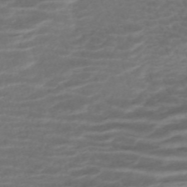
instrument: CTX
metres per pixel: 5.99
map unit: ANa
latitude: -45.0109
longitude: 104.9164
